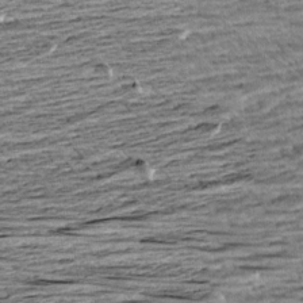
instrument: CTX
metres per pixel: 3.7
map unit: Aa
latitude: 8.4601
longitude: -139.6127
